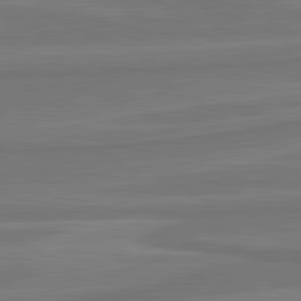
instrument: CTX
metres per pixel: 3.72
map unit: lApd
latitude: 81.7827
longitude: 169.2376
